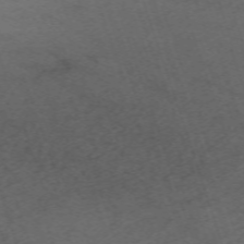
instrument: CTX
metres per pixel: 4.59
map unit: Nhu
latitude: -67.6911
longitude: 40.2739
